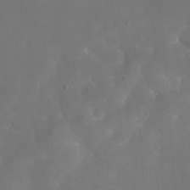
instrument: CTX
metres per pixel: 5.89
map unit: eHh
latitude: 23.4048
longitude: -66.6490
